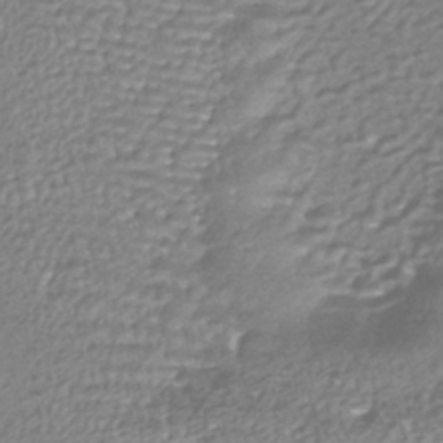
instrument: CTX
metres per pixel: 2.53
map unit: HNhu
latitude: -44.1039
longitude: 95.9556
